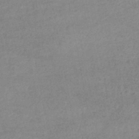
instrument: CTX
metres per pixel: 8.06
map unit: lHb
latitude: -46.2361
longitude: 62.1983
